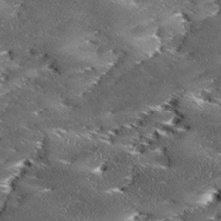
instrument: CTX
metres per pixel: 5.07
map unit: Ave
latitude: 17.2726
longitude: -137.0459
